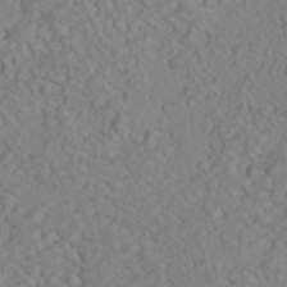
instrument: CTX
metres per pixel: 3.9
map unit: HNhu
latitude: -42.0283
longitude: 101.5210
